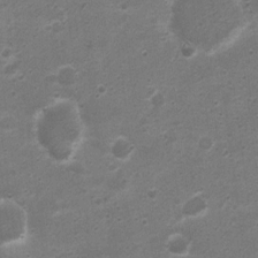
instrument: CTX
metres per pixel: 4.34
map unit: Nhu
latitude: 4.5357
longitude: -26.1011
